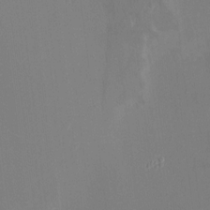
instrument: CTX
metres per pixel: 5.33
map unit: HNhu
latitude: 7.9150
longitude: -5.3104
